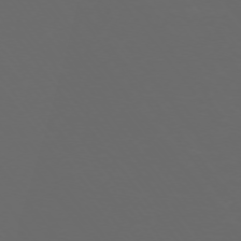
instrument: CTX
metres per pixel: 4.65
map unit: Ap
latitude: -74.3118
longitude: -75.6505
